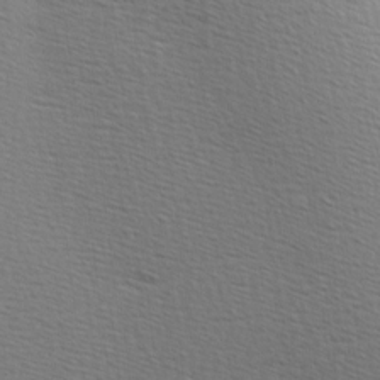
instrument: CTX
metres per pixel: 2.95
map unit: Hve
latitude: 2.5357
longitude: -123.3860
